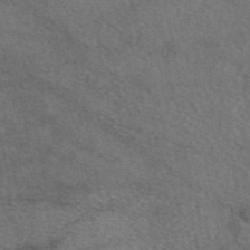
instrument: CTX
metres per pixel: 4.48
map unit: eAb
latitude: 49.1403
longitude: 111.6910
